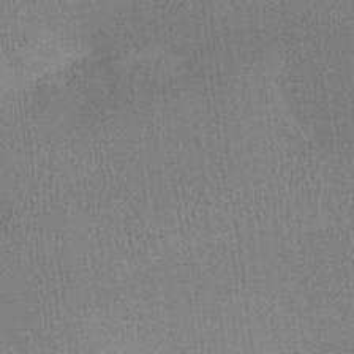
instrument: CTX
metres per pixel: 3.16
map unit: Ht
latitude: -12.1984
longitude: -46.6680
